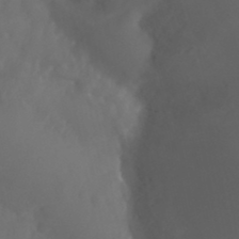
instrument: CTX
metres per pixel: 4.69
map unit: Nhu
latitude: 25.8016
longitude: -62.9514
